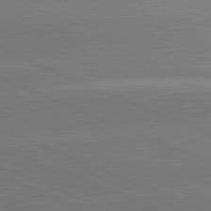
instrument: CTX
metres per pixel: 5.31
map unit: lApd
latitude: 81.9528
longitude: -155.2726
